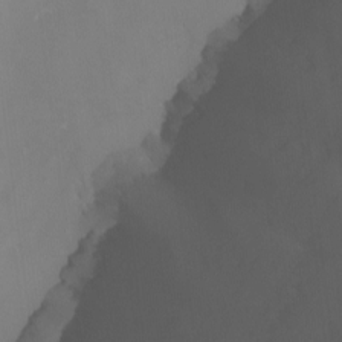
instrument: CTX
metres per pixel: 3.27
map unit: Nhu
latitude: -4.4440
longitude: -77.0647
